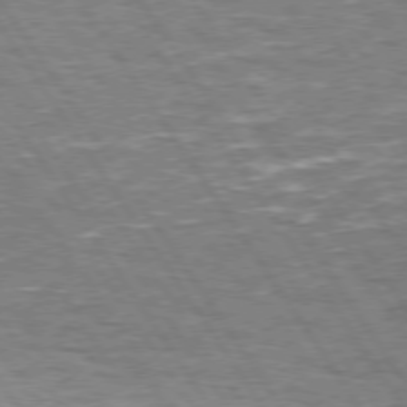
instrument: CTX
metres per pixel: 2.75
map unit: Hpe
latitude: 74.5546
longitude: -135.8583
